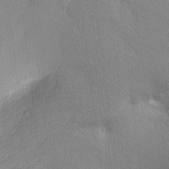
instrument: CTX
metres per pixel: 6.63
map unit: Nhu
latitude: 2.2900
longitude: -75.3293
